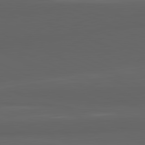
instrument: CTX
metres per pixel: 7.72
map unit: lApd
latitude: 82.0822
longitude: -170.4601
